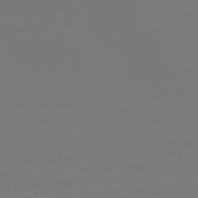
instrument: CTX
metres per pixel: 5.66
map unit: HNb
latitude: -45.3888
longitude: -46.2712
